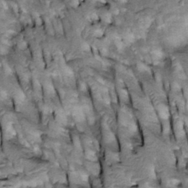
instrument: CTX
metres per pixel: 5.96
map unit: Htu
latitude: -3.6155
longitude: 150.4629
